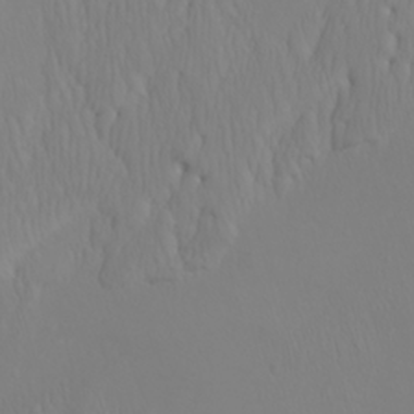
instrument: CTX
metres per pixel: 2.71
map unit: Htu
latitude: -6.5762
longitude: -70.5923
